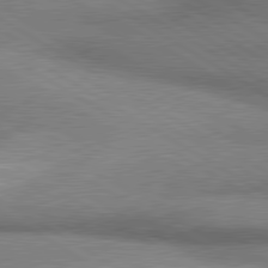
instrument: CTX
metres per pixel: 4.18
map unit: lApd
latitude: 80.4601
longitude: 164.4629
